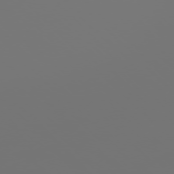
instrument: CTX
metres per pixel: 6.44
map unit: Ap
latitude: -77.2754
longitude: -62.4601
